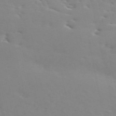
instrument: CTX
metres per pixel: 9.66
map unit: ANa
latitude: 50.3656
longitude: -81.6883
